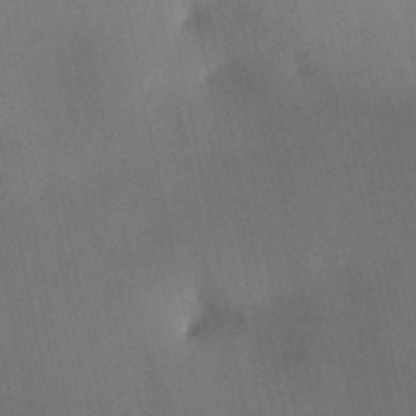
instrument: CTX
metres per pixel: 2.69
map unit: HNhu
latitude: 12.9703
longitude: 11.0109
